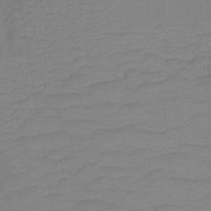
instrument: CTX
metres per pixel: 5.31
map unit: lHb
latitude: -41.9367
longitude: 52.5195
